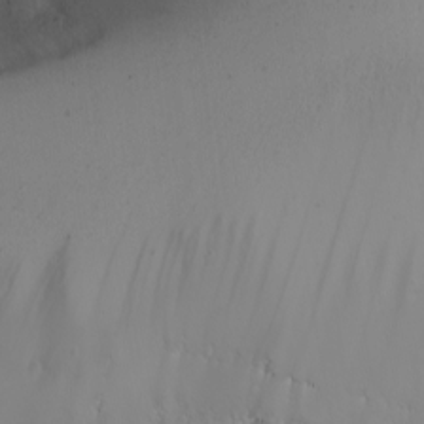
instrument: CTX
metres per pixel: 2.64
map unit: eHh
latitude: -5.7288
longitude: -87.3859
